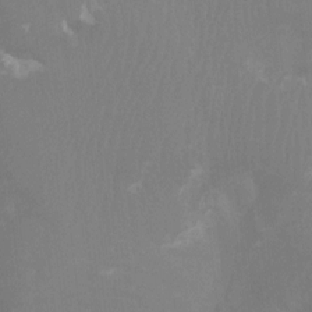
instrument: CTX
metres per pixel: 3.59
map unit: Ht
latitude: -3.8044
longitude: -17.7072
